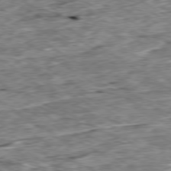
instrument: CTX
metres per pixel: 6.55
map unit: Ap
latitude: -79.7666
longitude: -84.6869
